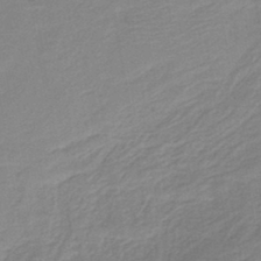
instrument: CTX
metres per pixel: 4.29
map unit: HNb
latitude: -41.5210
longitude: 51.2376
